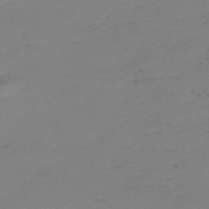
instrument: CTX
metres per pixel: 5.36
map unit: eHh
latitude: -55.1431
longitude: -91.3671
